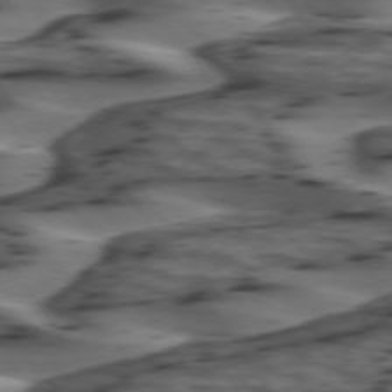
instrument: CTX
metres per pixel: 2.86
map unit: lApd
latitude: 74.5735
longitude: -71.3670
